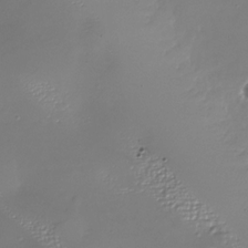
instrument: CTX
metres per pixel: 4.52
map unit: Nhu
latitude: -27.5399
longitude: -58.6491
